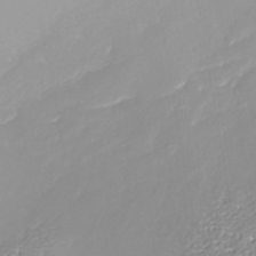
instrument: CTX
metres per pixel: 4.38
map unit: Nhe
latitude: -37.7288
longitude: -87.4804
